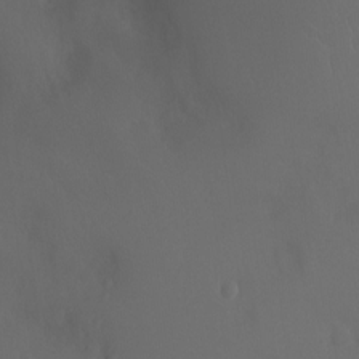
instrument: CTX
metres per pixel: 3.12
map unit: Ht
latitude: 1.3292
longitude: -20.5546
